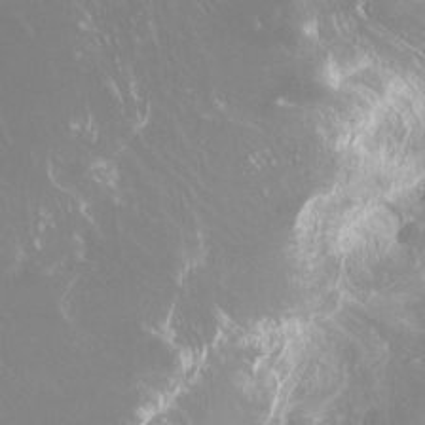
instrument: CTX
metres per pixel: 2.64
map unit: Htu
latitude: -7.3320
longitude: -49.5371
